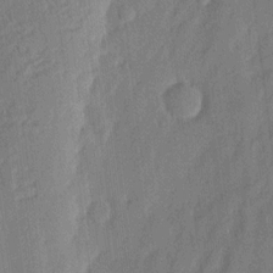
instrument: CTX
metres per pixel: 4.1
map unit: eHh
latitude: 4.0444
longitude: -77.1025
